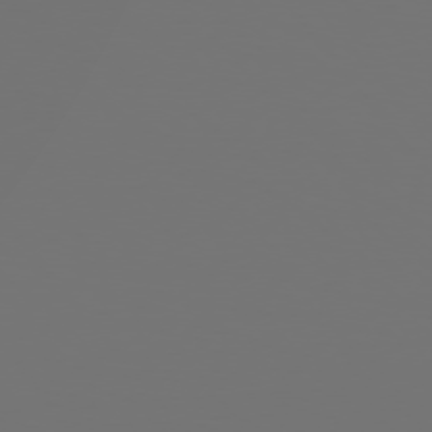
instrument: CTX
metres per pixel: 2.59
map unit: Hpe
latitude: 76.3278
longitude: -139.0647
